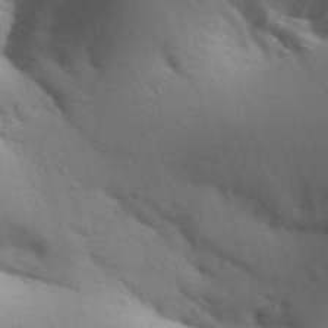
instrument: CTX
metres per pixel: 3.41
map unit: Aa
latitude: 30.7625
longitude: -146.7813
